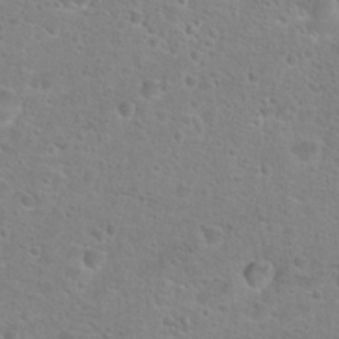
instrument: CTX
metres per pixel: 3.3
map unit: Hto
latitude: 24.9513
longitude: -48.5924
